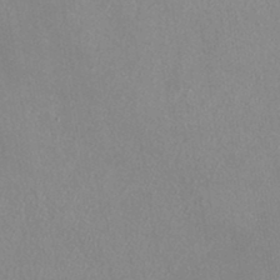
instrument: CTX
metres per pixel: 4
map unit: HNhu
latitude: -0.5952
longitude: 0.3307
